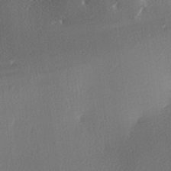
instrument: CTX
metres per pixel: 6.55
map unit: lAa
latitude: -6.5196
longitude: -123.6505
